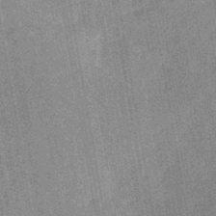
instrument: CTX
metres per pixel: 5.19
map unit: HNb
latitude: -44.6519
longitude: -37.9528
